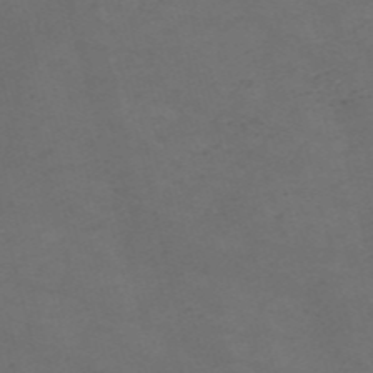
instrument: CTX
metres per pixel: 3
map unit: Nve
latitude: -57.6722
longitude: 52.8219
